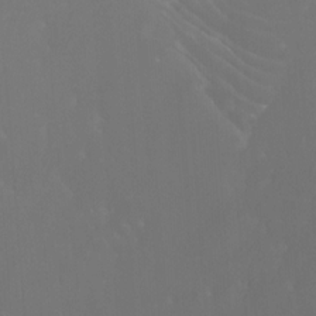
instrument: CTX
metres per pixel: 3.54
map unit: Nhu
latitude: -13.5210
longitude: -70.2333
